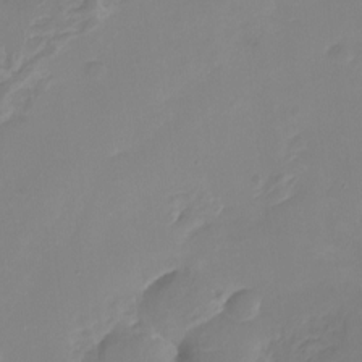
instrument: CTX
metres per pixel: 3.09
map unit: Nhu
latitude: -16.7275
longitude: -57.4048
